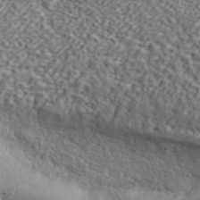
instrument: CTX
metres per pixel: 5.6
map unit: ANa
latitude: 45.0647
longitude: 44.6707
